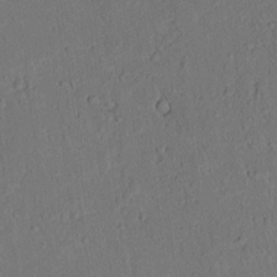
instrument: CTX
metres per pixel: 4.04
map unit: lAvf
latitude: 9.7639
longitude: 167.9367
